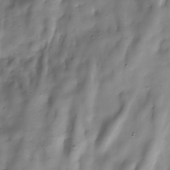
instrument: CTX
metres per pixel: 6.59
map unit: Hve
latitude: -30.5573
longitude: 94.4062
